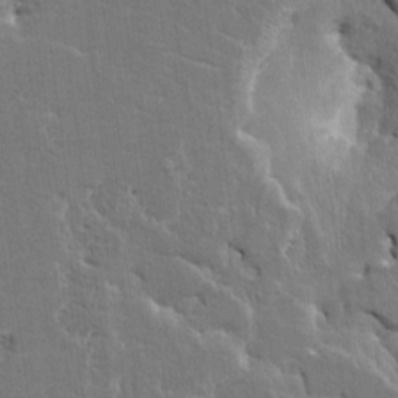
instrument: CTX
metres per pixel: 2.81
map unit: HNhu
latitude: 7.1592
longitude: -4.8380
